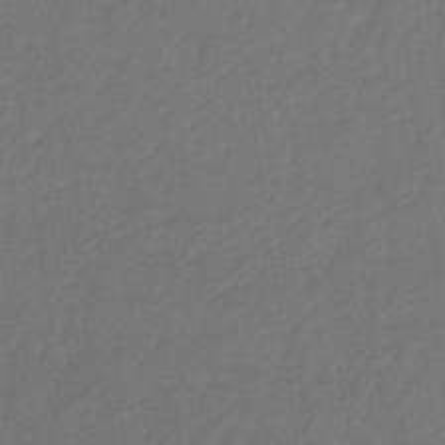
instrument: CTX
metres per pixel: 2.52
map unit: eHb
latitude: -30.5762
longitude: 69.9745
